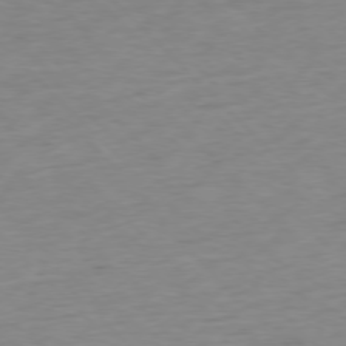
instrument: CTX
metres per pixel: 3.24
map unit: Ap
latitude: -77.4454
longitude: -82.6868
